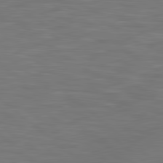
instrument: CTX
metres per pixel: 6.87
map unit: lApd
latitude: 80.2145
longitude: 119.2565
